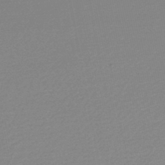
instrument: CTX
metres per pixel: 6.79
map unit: lHb
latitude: -46.6896
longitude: 57.4076
